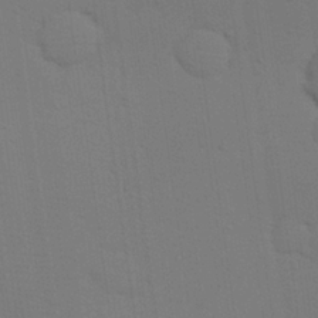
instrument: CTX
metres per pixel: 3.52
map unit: eHh
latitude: 24.5734
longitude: -71.5749
